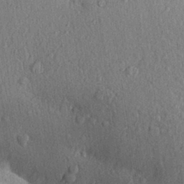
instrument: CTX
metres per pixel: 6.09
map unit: Aa
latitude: 30.5735
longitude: -146.7436
